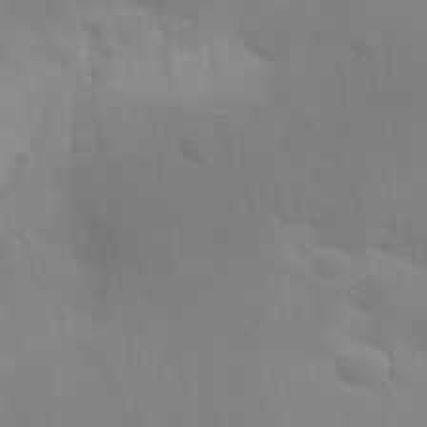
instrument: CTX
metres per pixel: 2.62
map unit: Aa
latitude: 28.5923
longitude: -144.3656
